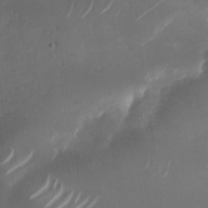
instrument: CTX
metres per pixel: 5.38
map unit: Nhu
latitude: -28.6896
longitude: -70.5357
